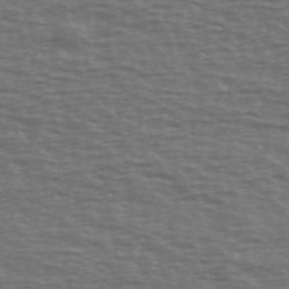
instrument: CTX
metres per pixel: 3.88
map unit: Ave
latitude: 39.5371
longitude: -113.3859
